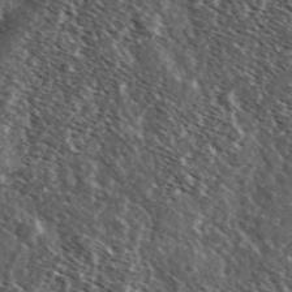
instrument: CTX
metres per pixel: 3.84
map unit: Ave
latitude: 37.4427
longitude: -108.8758
